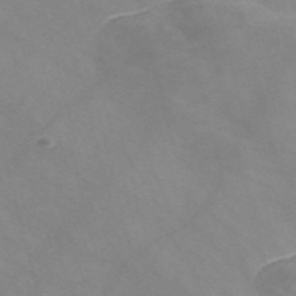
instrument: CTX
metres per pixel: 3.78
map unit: Nve
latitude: -57.6533
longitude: 58.6140
